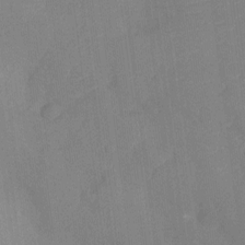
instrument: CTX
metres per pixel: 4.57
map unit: Nhu
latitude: -13.2943
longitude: -24.2333
